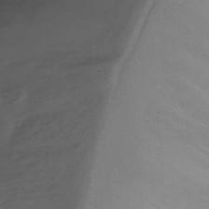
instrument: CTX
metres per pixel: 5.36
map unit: Ht
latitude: -7.1809
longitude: -27.2159
